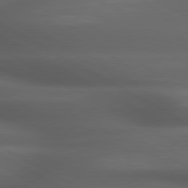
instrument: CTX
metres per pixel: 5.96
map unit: lApd
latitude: 79.2537
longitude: -119.1025
